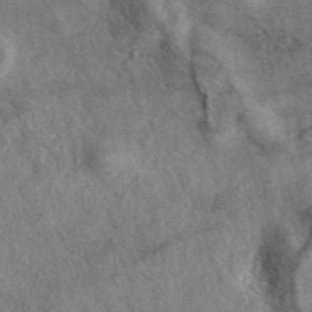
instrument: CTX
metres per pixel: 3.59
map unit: eAb
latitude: 40.0444
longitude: 107.6344
